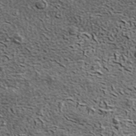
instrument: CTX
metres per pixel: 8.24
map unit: ANa
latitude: 39.4804
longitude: -90.7813
